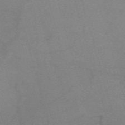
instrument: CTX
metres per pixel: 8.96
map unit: eHh
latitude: -61.5021
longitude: 54.0661
